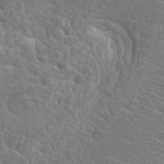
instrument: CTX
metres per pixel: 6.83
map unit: Hto
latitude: 23.3671
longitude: -39.8394
